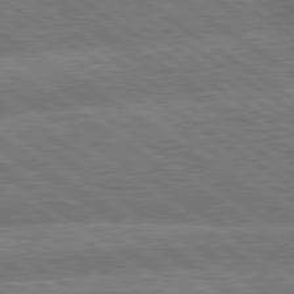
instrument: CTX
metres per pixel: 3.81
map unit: lApd
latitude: 79.8017
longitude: -161.4615
